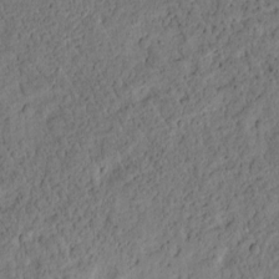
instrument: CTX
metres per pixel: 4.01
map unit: Htu
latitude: -1.4833
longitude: 170.1606
